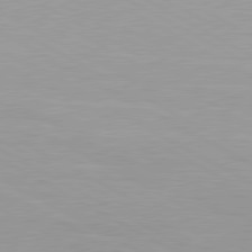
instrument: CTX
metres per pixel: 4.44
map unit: lApd
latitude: 80.6490
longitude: 158.4251
